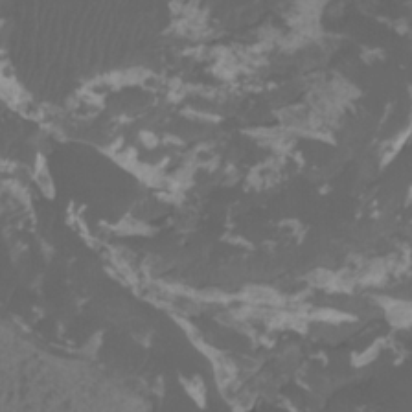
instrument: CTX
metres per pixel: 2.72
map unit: Htu
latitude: -11.6722
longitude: -74.3089
